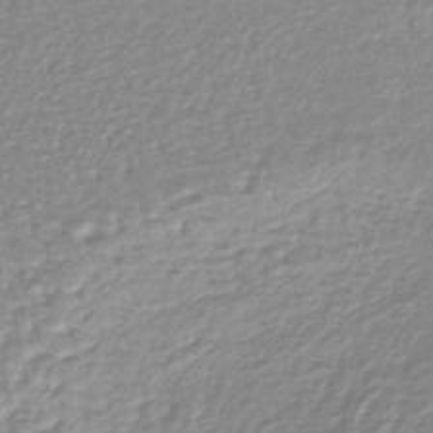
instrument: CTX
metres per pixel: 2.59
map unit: lHb
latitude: -40.4818
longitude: 64.4251
